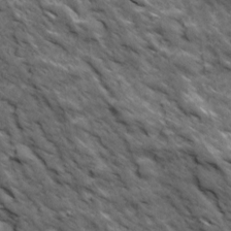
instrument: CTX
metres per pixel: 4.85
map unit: Ave
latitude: 18.8947
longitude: -134.1389
